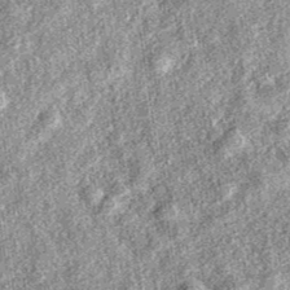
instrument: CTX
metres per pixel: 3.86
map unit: eAb
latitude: 37.3859
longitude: 108.9920
